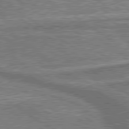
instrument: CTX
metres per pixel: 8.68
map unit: lApd
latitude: 79.9528
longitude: 175.6910
